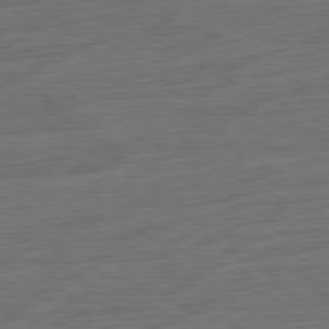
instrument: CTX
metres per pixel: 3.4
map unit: Ap
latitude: -81.6722
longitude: -75.9717
